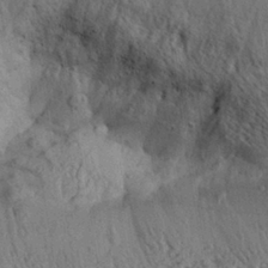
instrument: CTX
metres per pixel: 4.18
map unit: Aa
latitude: 28.2144
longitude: -134.7624
